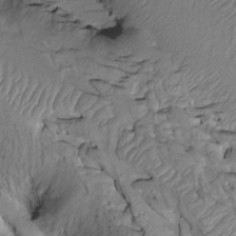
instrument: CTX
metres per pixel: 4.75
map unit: Htu
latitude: -2.1794
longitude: 149.8045
